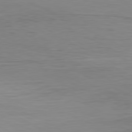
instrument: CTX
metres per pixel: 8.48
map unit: Hpe
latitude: -81.0298
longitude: 19.5399
